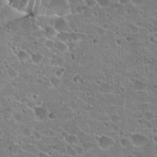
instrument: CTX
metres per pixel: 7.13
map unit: Hto
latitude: 23.2915
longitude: -43.1970
